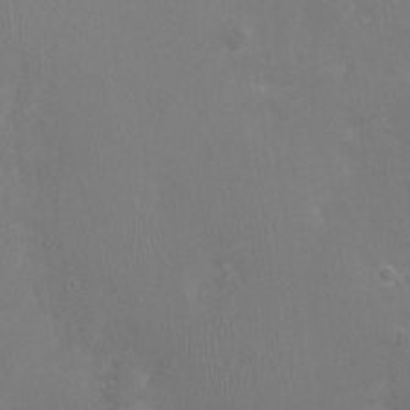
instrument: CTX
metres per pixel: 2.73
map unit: Ht
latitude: -1.1998
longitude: -16.1011
